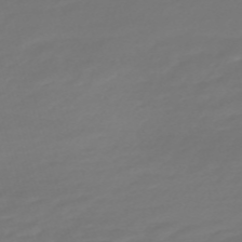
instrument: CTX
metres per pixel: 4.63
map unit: Nve
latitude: -58.8407
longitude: 57.8611
